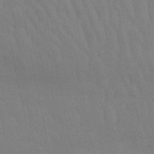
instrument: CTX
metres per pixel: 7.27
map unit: lHb
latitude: -50.2739
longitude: 70.6708
